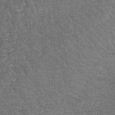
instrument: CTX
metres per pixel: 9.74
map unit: lHb
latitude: -39.7855
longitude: 66.0472
